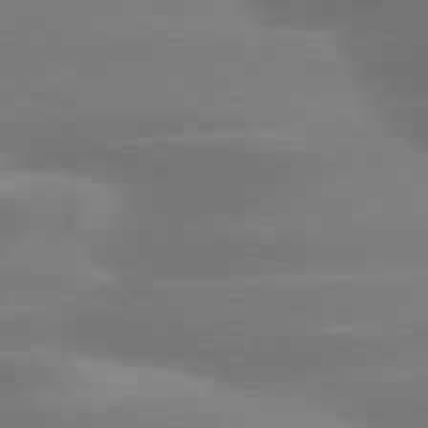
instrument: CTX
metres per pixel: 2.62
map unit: lApd
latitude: 79.3104
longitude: -115.7638
